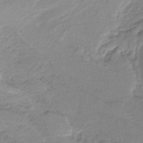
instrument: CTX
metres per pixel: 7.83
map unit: HNb
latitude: -36.3873
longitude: 57.2754
